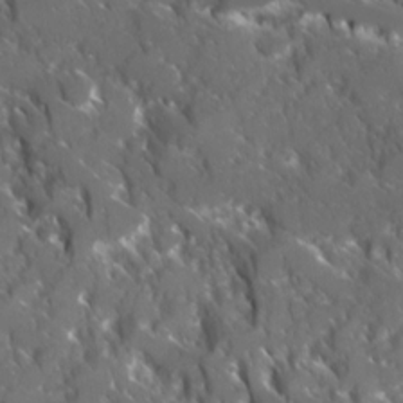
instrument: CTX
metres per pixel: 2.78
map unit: Ave
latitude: 17.3293
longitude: -130.4601
